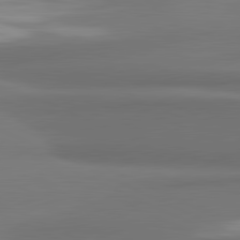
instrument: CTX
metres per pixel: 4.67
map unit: lApd
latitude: 81.6883
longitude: 172.8219
